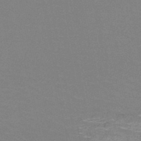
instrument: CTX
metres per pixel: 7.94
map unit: HNb
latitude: -49.5588
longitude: -49.6694
